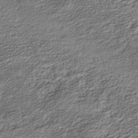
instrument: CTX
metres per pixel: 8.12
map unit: Nhe
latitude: -40.5007
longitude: -100.7813
